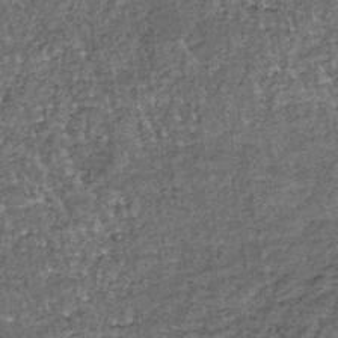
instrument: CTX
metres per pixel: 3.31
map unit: lHb
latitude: -39.4076
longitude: 65.4455
